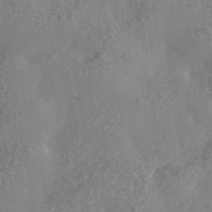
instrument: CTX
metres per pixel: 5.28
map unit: Nhe
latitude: -36.2172
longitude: -130.3468
